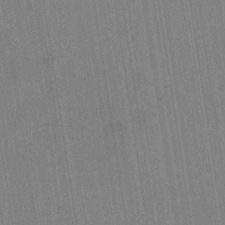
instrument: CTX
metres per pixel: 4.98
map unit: eHb
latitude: -35.1053
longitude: 73.7288
